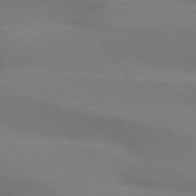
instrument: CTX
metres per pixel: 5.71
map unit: lApd
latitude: 74.2145
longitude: -63.3104
